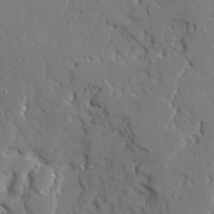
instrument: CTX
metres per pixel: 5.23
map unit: Ave
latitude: 23.6316
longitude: -129.8772
